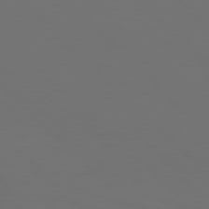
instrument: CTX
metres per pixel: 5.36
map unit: Hpe
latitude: 77.8205
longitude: -167.1970
